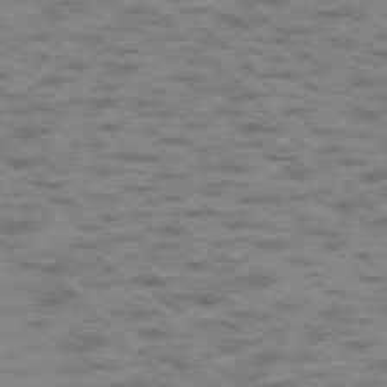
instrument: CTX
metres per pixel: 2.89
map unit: Ap
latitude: -76.2928
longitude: -80.2333
